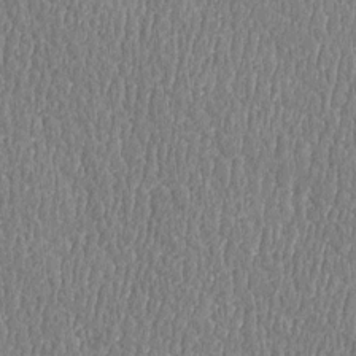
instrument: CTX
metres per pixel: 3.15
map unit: Htu
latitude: -4.9730
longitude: 176.0283
